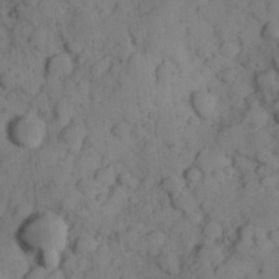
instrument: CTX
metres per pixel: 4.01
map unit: Hve
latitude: 24.5734
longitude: 147.6533
